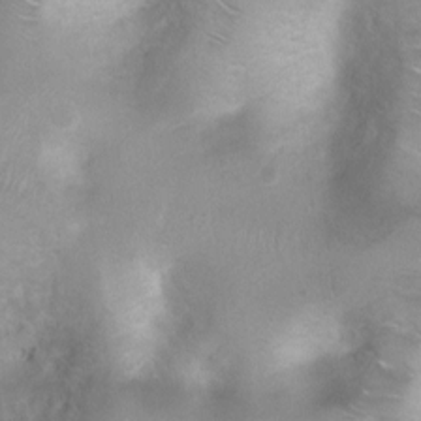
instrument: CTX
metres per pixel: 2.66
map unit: Ht
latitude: 2.6112
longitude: -24.7813
